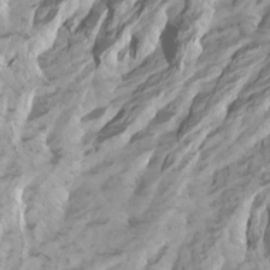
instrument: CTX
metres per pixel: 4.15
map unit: Htu
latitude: -5.4265
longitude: -73.8017
